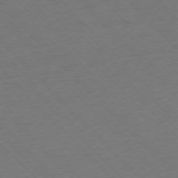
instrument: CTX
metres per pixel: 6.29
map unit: Ap
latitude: -77.0486
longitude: -85.9339
